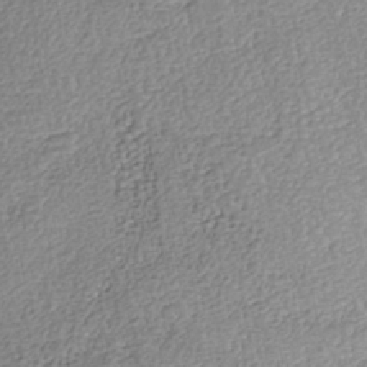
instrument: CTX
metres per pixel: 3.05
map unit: Nhe
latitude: -41.6533
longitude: -110.4979
